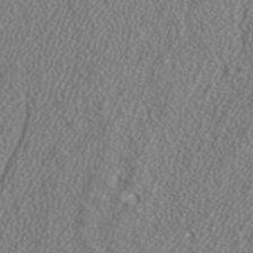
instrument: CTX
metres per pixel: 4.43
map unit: ANa
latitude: 39.4993
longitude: 24.6329
